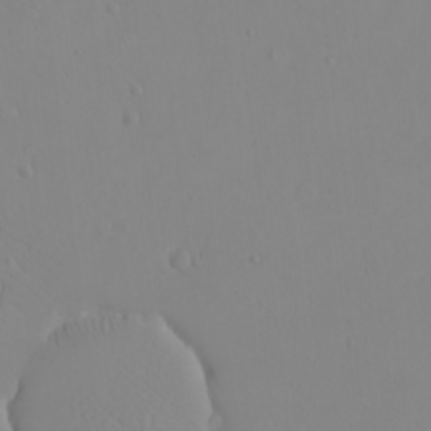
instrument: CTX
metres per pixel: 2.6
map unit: eHh
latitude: -9.7289
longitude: -68.0822
